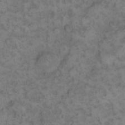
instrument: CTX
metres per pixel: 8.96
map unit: eHh
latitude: 13.6127
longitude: -64.3845
